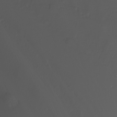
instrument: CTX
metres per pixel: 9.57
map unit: Nhu
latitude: -4.1039
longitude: -93.4804
